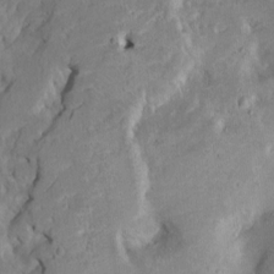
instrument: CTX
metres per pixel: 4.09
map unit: Htu
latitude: -7.4454
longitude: 145.2565
